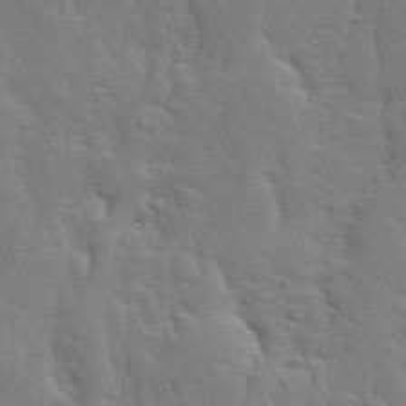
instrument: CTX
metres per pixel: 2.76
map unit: Ave
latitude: 13.4427
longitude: -135.5938
